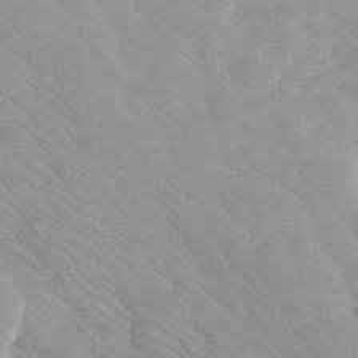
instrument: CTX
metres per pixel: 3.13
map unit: Htu
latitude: -5.0108
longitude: 137.7477
